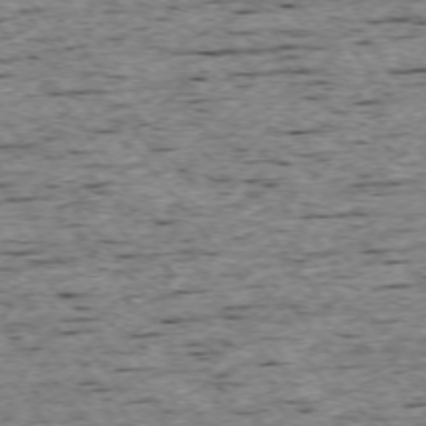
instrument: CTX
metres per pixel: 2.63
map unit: Ap
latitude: -74.8219
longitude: -87.0836
